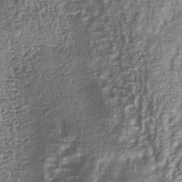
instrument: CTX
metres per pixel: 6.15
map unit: Nhu
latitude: -40.4251
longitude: -85.7261
